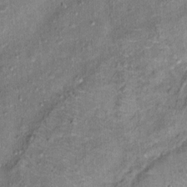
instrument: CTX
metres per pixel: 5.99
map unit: Ht
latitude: 10.6302
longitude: -38.0444
